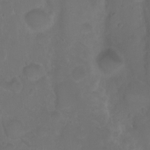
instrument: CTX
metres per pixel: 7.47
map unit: eHh
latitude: 0.8947
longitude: -55.4237
